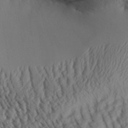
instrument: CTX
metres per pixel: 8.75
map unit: Aa
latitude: 31.8773
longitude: -141.6882
